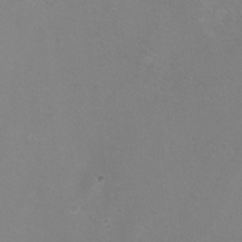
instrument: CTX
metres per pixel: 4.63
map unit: eHh
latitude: -10.8408
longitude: -65.8205
